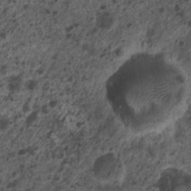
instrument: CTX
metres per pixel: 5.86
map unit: Nhu
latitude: 5.7261
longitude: -18.1011
